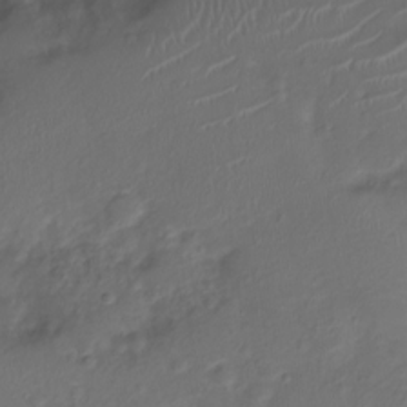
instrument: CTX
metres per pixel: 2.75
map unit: Nve
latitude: -20.1039
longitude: 104.8786
